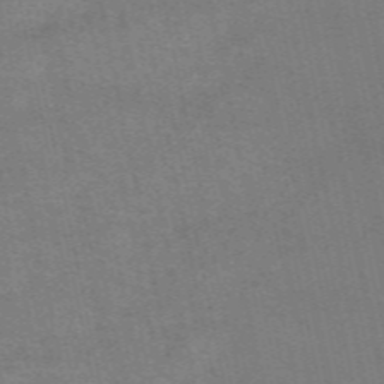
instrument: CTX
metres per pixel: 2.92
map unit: eAb
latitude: 51.3481
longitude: 108.4251
